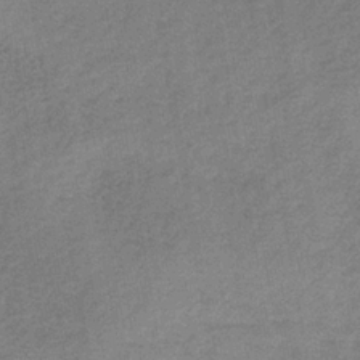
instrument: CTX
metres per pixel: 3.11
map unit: HNb
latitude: -33.7667
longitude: 57.2187
